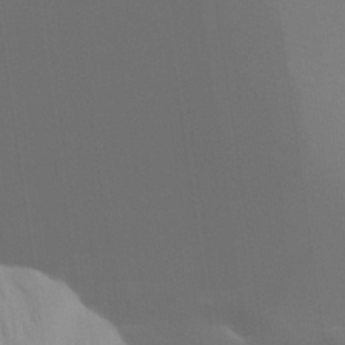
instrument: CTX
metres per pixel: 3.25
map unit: Aa
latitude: 30.1767
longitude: -135.0269
